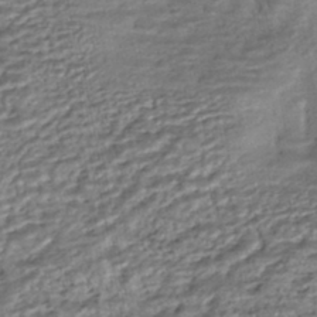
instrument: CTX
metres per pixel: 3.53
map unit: HNhu
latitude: -45.9178
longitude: 105.4643
